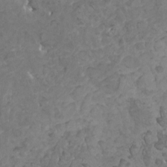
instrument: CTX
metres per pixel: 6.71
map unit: HNhu
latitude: -1.0298
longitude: 2.1605
